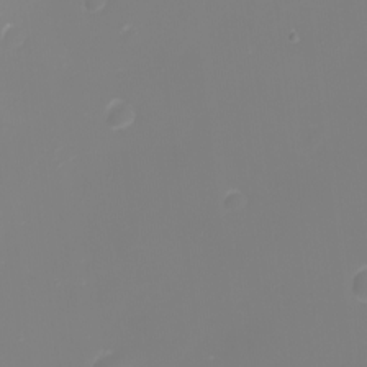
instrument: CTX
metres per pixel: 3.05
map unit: Nhu
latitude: -2.0472
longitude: -75.4049
